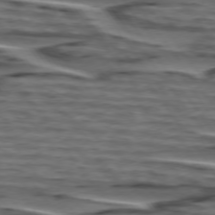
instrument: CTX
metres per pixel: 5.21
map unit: lApd
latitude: 75.3860
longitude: -71.5560
